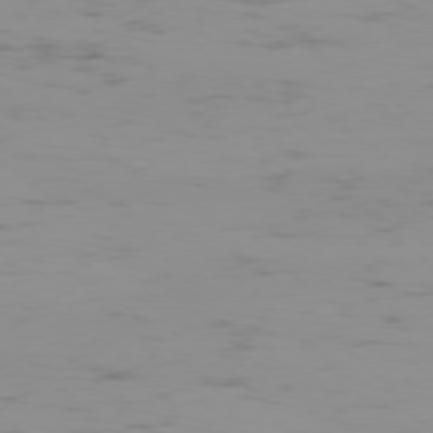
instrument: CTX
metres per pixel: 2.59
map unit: Ap
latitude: -76.9731
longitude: -82.2900
